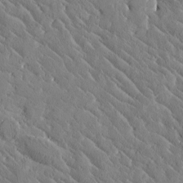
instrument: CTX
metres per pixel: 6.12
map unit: Htu
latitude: -0.8219
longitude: 175.4643
